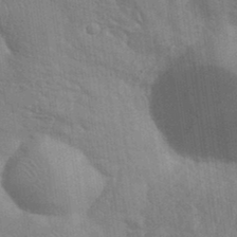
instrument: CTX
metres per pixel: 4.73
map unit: eHh
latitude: 35.6505
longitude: -61.0269
